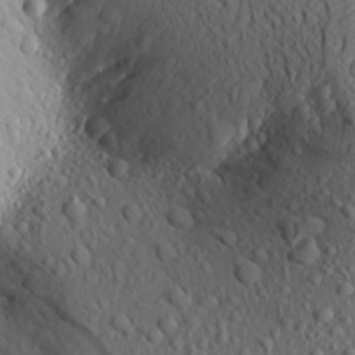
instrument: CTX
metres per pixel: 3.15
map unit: Aa
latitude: 23.6316
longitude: -144.2333
